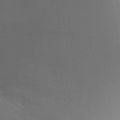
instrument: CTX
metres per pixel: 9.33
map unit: Aa
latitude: 24.0444
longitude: -136.2901
